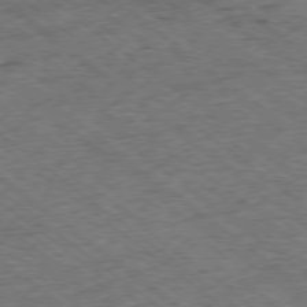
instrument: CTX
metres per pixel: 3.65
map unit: Ap
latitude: -78.6896
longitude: -86.3278
